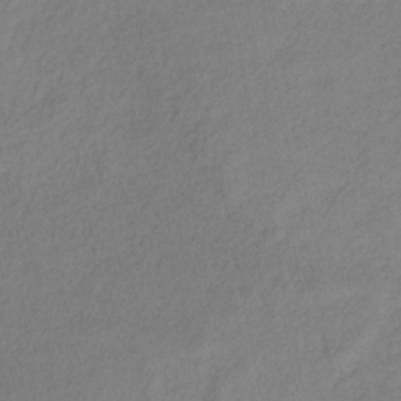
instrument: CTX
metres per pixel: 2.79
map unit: HNhu
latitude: -29.0109
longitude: 66.3117
